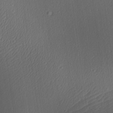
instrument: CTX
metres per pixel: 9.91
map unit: Aa
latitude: 27.1592
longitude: -137.6505
